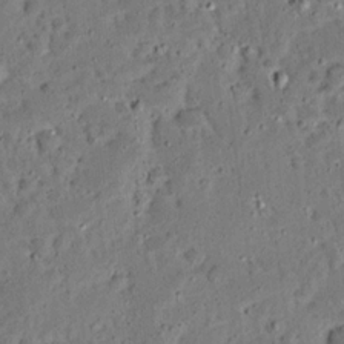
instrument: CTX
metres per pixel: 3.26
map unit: Ave
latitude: 14.1011
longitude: -138.8191
